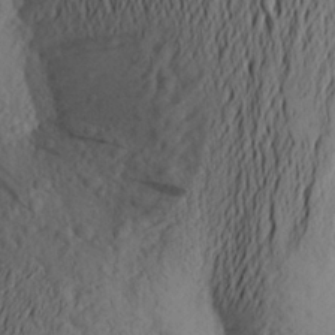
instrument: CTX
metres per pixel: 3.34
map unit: Aa
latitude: 24.4412
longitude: -149.5749
